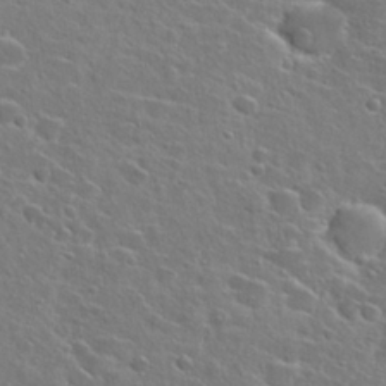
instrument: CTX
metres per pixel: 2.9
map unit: Hto
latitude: 25.4048
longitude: -46.7813
